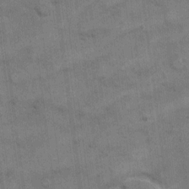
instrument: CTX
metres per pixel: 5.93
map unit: eHh
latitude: 13.2915
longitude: -65.6316
